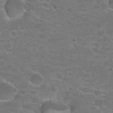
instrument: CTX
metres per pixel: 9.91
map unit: Hto
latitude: 21.3671
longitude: -43.7639
